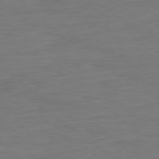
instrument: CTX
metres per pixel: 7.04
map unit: Ap
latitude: -78.9919
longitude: -89.1592
